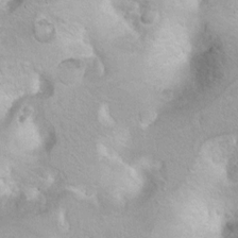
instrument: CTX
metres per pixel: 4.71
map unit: Hto
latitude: 7.2726
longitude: -30.7247
